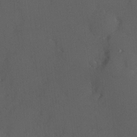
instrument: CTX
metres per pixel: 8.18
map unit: Hve
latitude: 12.5924
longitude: -89.8584
